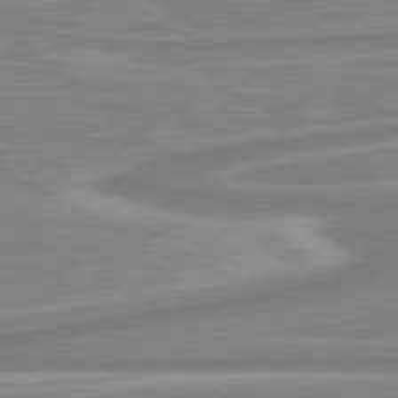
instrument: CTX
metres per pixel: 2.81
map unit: lApd
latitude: 80.5357
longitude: 173.5399
